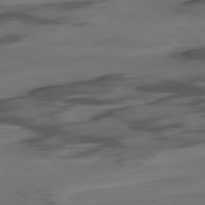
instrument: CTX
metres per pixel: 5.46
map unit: Hpe
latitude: -78.7274
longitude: -18.6868
